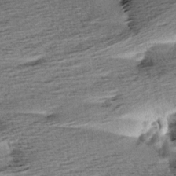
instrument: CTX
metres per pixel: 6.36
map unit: Aa
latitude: 7.1214
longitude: -137.7261
